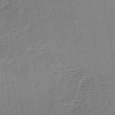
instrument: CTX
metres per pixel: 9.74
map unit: lHb
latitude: -41.1998
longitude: 57.4643
